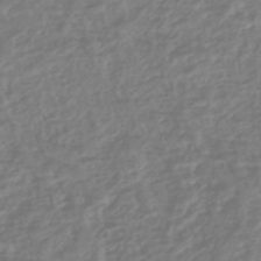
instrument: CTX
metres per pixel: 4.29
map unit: HNhu
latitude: -45.5210
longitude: 98.8219
